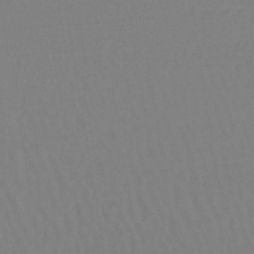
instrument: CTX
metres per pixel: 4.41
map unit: lHb
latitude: -44.1606
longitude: 65.9178
